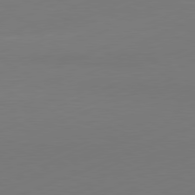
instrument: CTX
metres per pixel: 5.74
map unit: Ap
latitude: -81.7856
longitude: -85.8961
